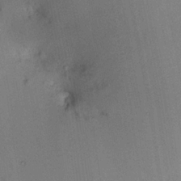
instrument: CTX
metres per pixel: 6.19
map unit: HNhu
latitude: 12.9892
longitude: 11.2943
